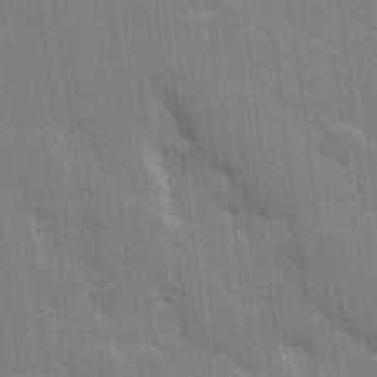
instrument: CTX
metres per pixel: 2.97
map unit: lHvf
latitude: 26.6302
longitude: 141.2754
